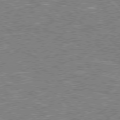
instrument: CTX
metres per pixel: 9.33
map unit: Hpe
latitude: 77.2537
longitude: -135.7449
